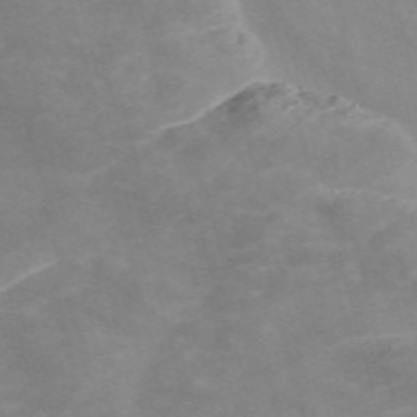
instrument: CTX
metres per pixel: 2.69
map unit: Nve
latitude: -58.1038
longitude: 58.5573
